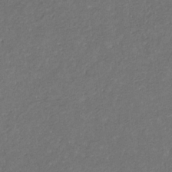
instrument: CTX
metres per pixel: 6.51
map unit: eHb
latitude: -30.6707
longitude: 70.0661
